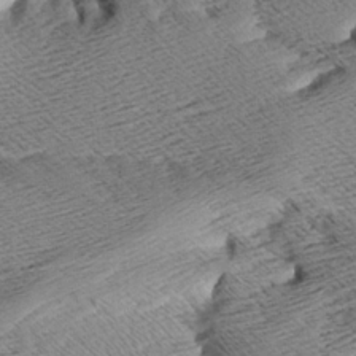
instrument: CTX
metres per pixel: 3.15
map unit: Aa
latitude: 8.5357
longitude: -141.3103
